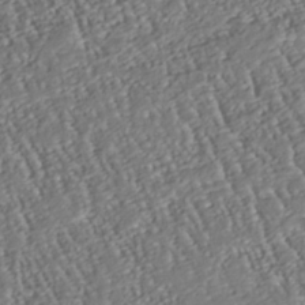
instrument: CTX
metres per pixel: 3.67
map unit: Nhu
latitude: -38.2551
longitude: -80.8002
